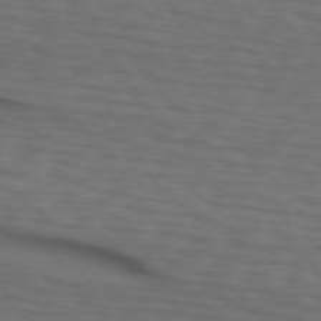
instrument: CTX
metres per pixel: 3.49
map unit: lApd
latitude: 73.1215
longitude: -73.6694
